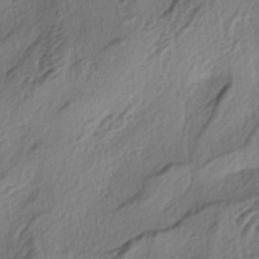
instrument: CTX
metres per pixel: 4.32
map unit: lAa
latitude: -4.2739
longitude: -124.2145
